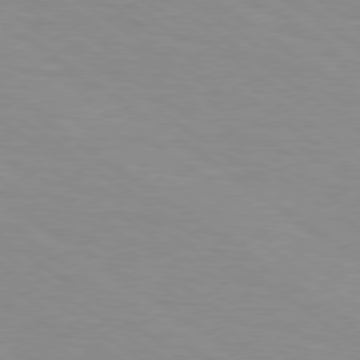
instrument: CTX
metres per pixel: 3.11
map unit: Hpe
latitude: 78.8380
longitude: -122.9136
